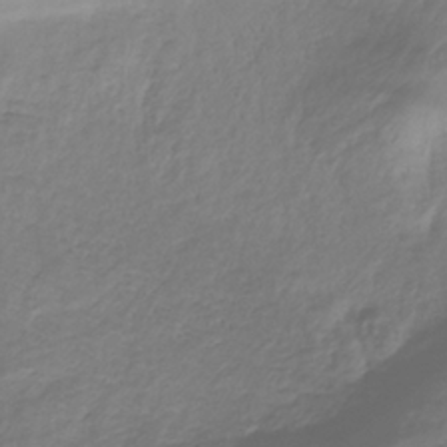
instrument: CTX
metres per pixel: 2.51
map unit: lHb
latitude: -37.0297
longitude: 72.9353
